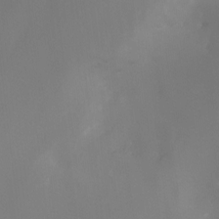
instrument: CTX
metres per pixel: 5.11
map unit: Nhu
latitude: -15.6911
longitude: -49.9528
